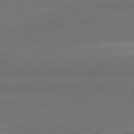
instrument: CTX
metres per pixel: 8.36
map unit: lApd
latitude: 81.8961
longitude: 159.8044
